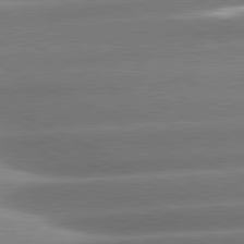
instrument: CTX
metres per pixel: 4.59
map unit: lApd
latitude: 81.1025
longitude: -159.3482
